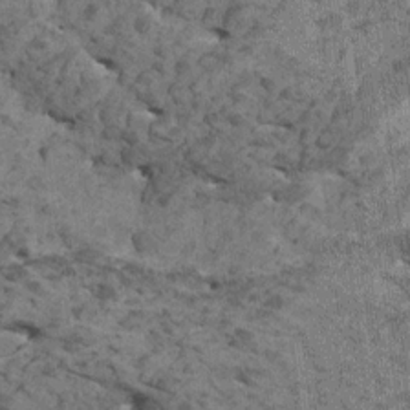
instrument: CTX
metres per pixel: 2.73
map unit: HNhu
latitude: 0.1388
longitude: 4.9730
